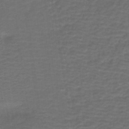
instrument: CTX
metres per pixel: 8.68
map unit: HNb
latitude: -42.9163
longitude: 51.4265
